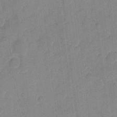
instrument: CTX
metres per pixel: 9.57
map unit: eHh
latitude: 9.5938
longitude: -65.7072
